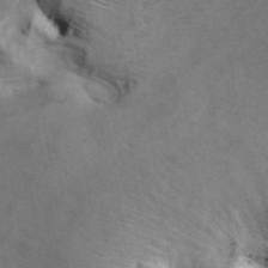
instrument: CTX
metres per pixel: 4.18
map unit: ANa
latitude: 40.5923
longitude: 18.0472
